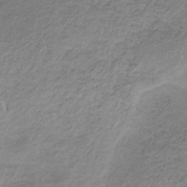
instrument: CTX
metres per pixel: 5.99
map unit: HNb
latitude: -33.1620
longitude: 62.7841
